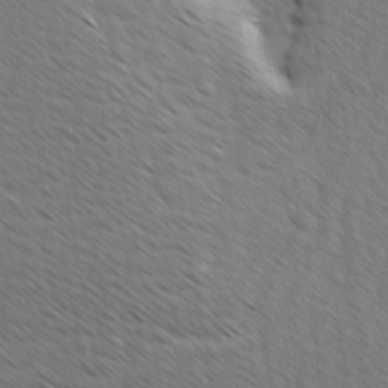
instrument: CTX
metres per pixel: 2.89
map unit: Ave
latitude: 8.1389
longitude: -105.7828
